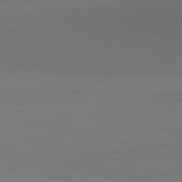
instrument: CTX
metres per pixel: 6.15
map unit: Hpe
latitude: 78.9892
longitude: -172.6301
